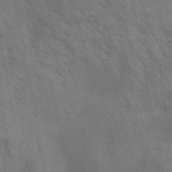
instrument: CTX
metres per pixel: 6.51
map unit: Aa
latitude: 31.0837
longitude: -139.3293
